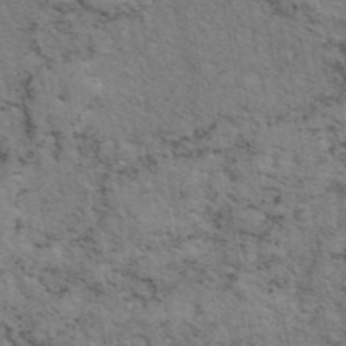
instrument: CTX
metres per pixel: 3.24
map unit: eAb
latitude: 45.0458
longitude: 113.3510
